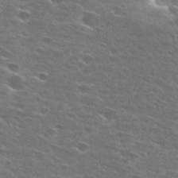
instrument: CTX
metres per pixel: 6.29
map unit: Hto
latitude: 27.2915
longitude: -45.9717
